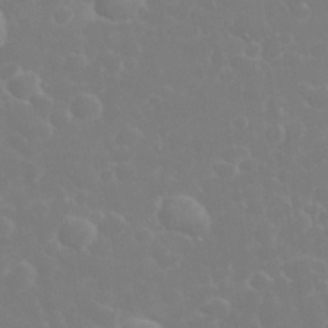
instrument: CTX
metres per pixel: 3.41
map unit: eHh
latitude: 32.4601
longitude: -60.3467
